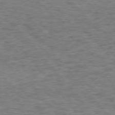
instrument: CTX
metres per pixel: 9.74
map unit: Hpe
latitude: 75.5371
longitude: -135.7071
